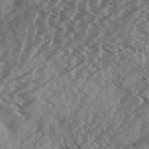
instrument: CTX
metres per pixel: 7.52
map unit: Aa
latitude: 33.2915
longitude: -139.7827
